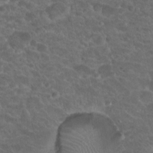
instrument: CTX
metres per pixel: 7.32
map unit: Hto
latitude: 19.4993
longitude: -34.3845
